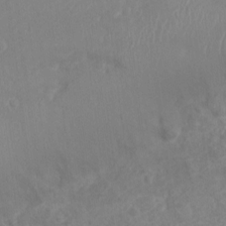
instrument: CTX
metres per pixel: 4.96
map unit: Nve
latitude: -18.8597
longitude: 106.3873
